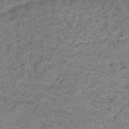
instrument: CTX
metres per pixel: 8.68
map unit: lHb
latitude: -31.5021
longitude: 66.0283
